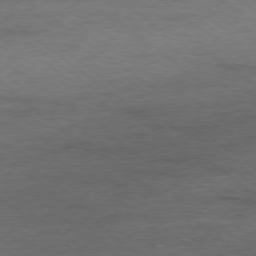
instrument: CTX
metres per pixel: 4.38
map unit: Ap
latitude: -78.4818
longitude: -91.7828
